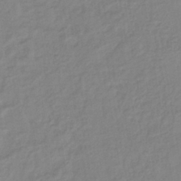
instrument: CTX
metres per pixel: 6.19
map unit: lHb
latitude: -40.3495
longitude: 74.4251
